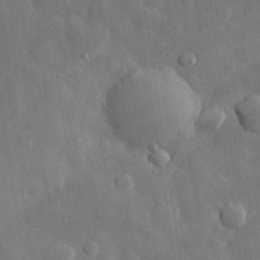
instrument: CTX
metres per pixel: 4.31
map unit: eHh
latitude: 29.6883
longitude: -79.0081
